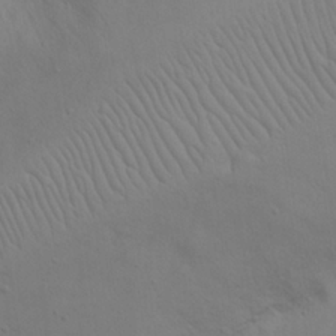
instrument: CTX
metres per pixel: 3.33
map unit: eHh
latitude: 24.0255
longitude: -69.5938
